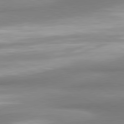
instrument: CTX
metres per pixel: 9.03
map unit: lApd
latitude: 80.4601
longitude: 177.5777
